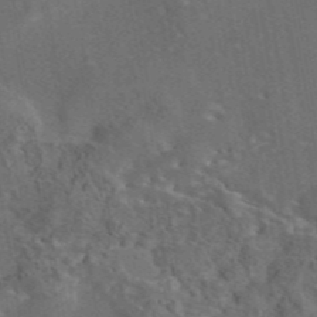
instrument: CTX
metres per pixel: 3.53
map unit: eAb
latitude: 43.7450
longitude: 111.5021
